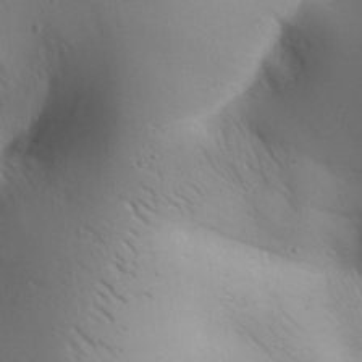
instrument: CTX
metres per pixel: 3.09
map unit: Aa
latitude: 31.6316
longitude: -143.6883
